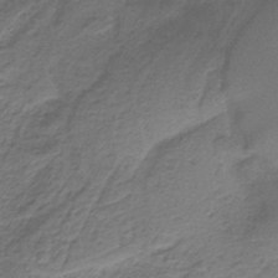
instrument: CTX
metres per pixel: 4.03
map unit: HNb
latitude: -36.9352
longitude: 54.1417
